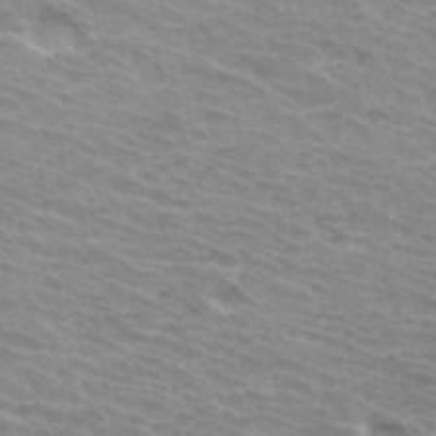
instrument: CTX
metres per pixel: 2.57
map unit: Hto
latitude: 33.9717
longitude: -43.8394
